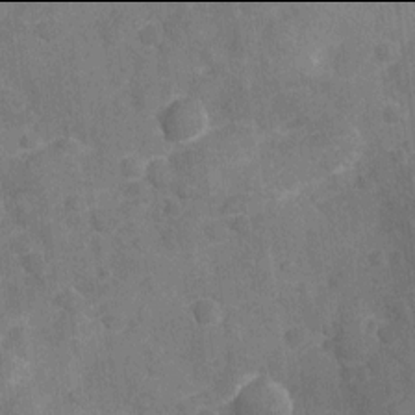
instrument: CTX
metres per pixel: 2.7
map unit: Nhu
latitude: -22.0094
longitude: -55.8394
